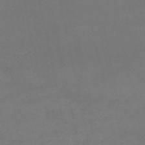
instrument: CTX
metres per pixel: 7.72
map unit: HNb
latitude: -51.9745
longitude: -39.9717
